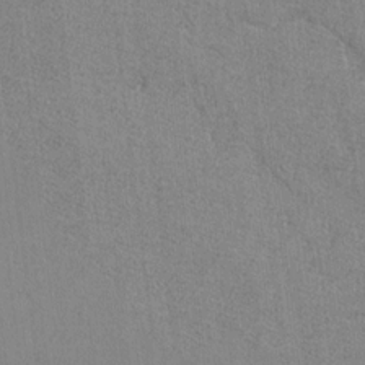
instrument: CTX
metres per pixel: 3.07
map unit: lAvf
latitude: -6.4629
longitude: -114.3845
